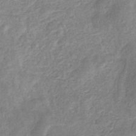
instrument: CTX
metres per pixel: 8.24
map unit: eHb
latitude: -34.5574
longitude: 76.5952
